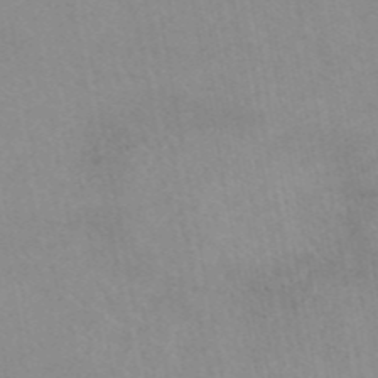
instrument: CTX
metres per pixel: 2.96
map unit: eAb
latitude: 45.4615
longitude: 124.6707
